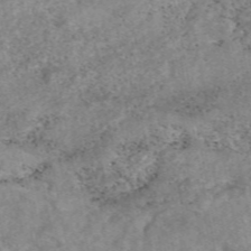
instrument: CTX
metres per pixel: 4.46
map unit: eAb
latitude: 48.3656
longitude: 121.1431
